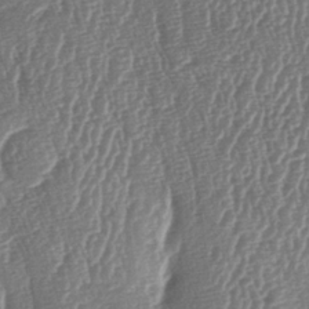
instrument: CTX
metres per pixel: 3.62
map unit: lAa
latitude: -6.4251
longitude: -129.7827
